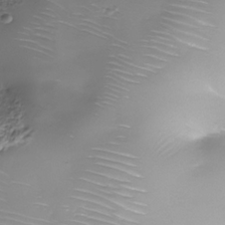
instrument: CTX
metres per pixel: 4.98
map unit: Nhe
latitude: -35.9178
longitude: -88.2901
